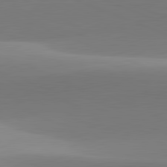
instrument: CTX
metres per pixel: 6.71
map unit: lApd
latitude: 81.8016
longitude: 141.5021
